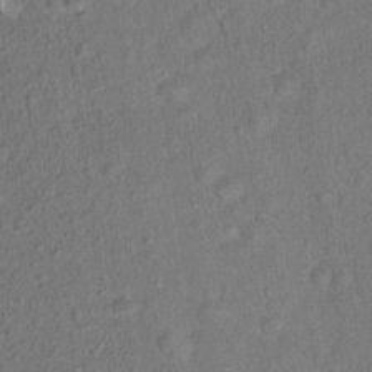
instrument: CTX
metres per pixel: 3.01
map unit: Hto
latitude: 15.1026
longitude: -40.5356
